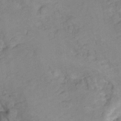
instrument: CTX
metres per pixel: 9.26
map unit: Hto
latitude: 7.1214
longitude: -36.6491
